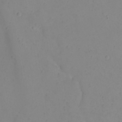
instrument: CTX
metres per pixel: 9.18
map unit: eHh
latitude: 21.3671
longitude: -64.8947
